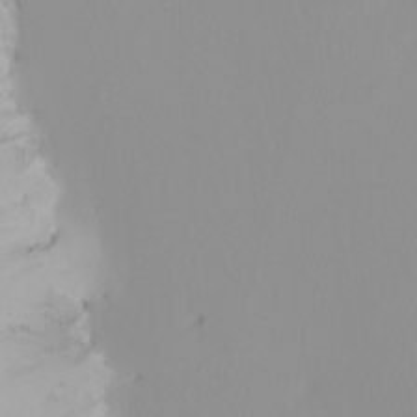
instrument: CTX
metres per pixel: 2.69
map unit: Nhu
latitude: -4.7085
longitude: -91.5749
